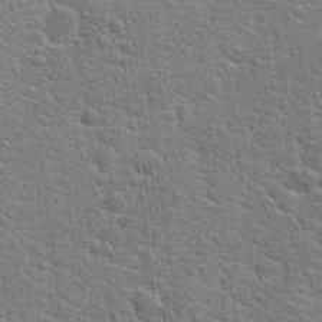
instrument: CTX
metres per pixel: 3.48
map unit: Hto
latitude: 21.8206
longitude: -44.0822
